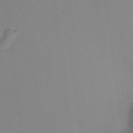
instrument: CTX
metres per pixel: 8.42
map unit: Nhu
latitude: -8.8597
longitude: -79.8395
